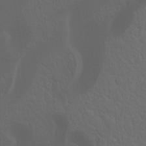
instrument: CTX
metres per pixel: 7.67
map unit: Hto
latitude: -7.6344
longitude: -45.0647
